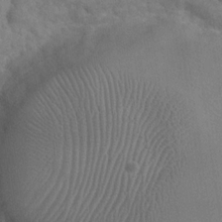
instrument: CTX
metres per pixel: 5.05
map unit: Nhu
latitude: -30.5951
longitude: -62.0822
